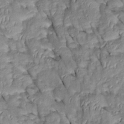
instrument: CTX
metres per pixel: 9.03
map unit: Htu
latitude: 0.2144
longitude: 148.7652
